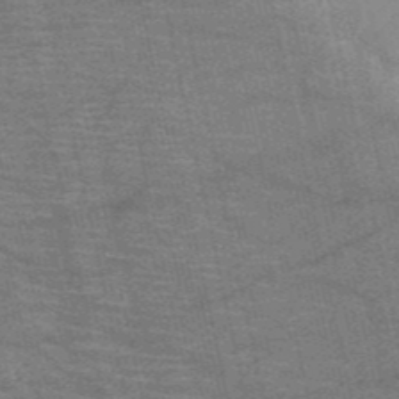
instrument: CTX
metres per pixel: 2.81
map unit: HNb
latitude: -53.5966
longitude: -46.1578
